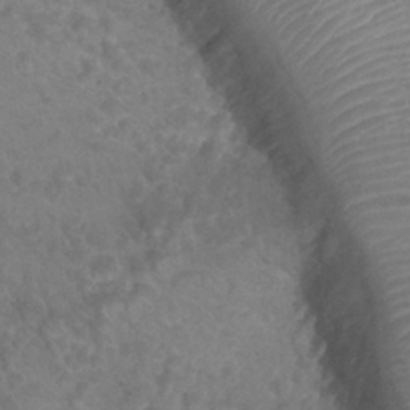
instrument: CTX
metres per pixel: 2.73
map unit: Nhu
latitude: 25.7638
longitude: -53.7450
